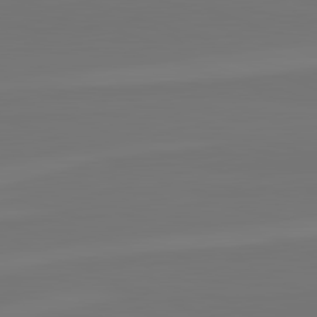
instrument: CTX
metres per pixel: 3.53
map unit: lApd
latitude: 82.6679
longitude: 155.8989
